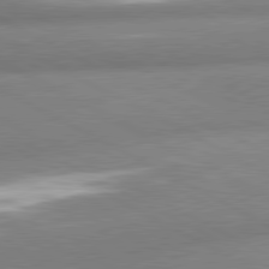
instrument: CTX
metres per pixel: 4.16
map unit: lApd
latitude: 80.7813
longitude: -163.9339
